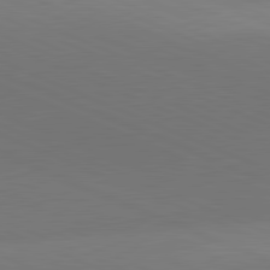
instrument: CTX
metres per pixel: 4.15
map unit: lApd
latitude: 81.5560
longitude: 136.2739
